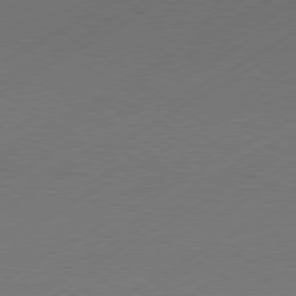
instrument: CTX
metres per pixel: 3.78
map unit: Hpe
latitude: -80.8219
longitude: 14.8219
